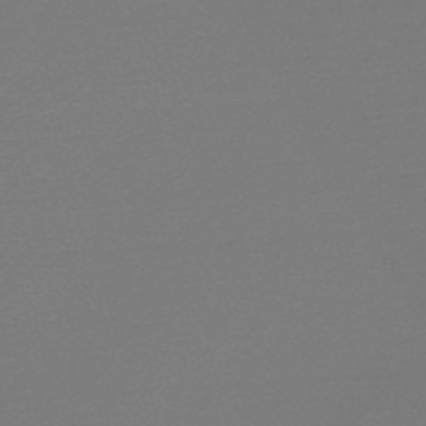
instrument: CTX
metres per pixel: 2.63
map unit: Nve
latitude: -57.0486
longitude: 62.5951
